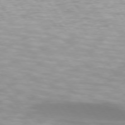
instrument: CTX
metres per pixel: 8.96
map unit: lApd
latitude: 74.6868
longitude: -48.2900
